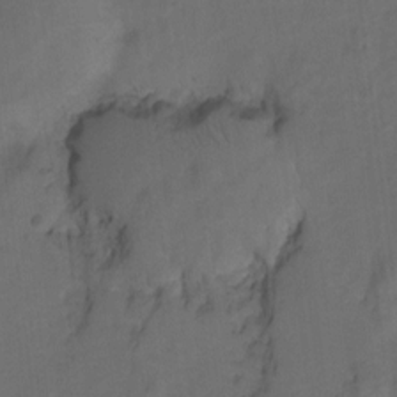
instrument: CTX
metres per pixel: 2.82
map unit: Hto
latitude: 5.0647
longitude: -32.5735
